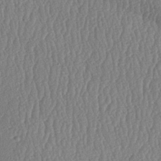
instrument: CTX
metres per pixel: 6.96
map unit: lAa
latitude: -7.4832
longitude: -129.8205
